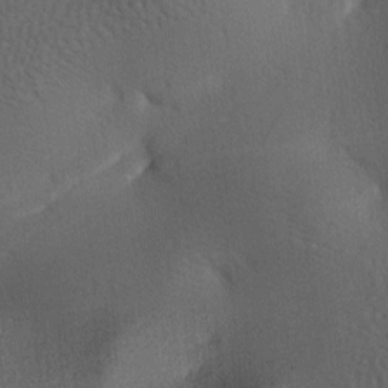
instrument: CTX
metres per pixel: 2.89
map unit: lAa
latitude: -7.8800
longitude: -124.8191
